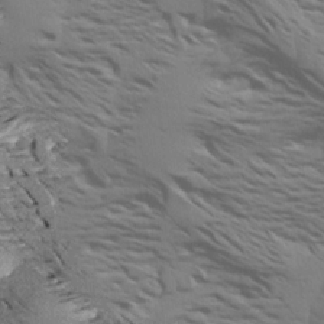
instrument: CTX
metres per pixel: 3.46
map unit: Aa
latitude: 18.9324
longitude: -145.1970
